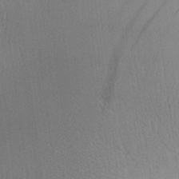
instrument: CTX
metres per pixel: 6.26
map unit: Aa
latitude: 26.3656
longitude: -134.5357
